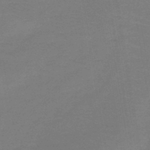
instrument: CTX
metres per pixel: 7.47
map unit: lHb
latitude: -44.1984
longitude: 79.8044
